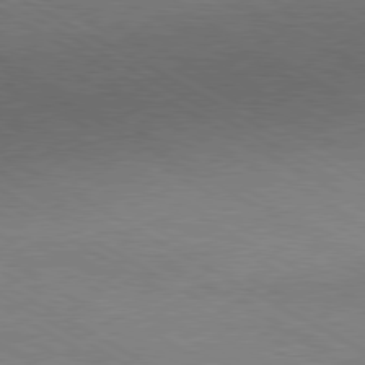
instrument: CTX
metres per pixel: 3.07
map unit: Hpe
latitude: -81.1431
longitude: 16.9731
